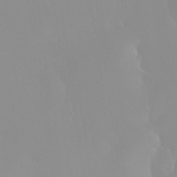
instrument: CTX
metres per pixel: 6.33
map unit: Nhu
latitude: 30.9325
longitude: -57.6882
